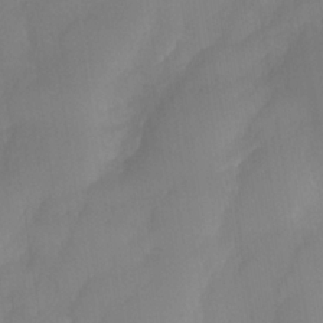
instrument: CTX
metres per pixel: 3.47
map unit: Nhe
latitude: -36.8786
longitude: -112.7435
